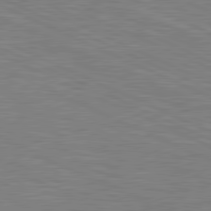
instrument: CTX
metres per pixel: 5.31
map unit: lApd
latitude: 81.1025
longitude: -170.7246
